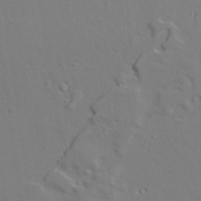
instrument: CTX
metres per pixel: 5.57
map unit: lAvf
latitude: 28.9513
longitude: -108.4979
